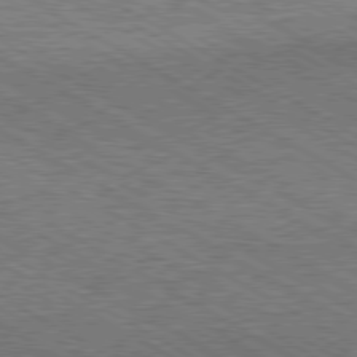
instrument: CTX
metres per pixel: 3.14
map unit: Hpe
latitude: -80.6708
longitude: 20.0472
